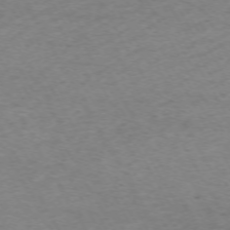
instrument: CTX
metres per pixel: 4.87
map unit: Ap
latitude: -72.8030
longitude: -69.6505
